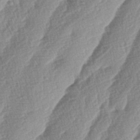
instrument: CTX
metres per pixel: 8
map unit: lAa
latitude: -4.0661
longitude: -129.8772
